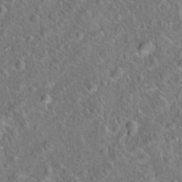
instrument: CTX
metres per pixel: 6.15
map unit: Hto
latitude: 18.6868
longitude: -43.0459
